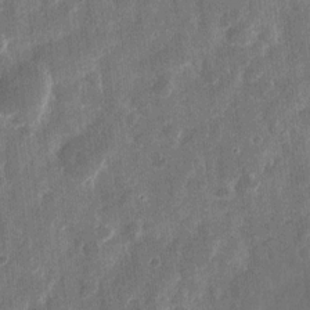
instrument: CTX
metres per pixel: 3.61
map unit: eHh
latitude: 11.7828
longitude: -72.7247
